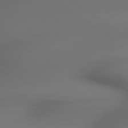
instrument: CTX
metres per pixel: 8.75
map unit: lApd
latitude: 79.5560
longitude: -174.3656
